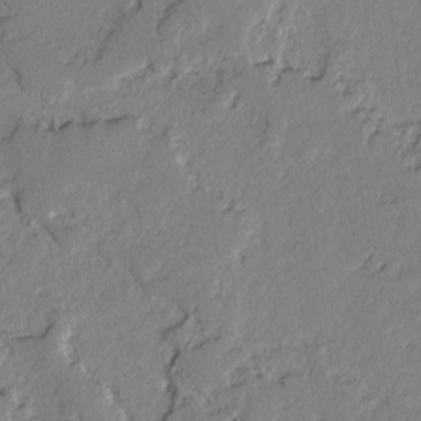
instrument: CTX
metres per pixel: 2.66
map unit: lAvf
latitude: -2.6140
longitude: -108.2900
